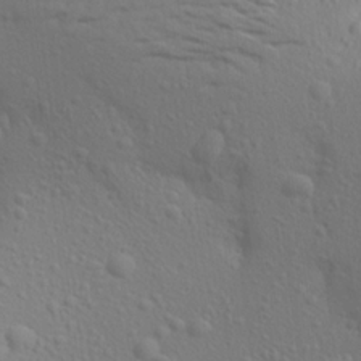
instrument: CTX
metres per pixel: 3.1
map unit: Aa
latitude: 21.1781
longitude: -146.0633
